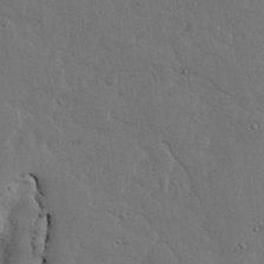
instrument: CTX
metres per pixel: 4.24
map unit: Nhu
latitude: 25.2348
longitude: -72.6869
